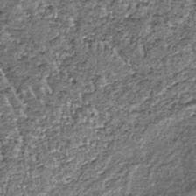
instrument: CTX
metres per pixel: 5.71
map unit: lHb
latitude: -39.4265
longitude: 65.2943
